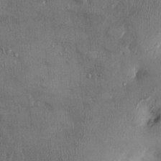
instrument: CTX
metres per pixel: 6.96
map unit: Ht
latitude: -2.4062
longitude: -13.6883
